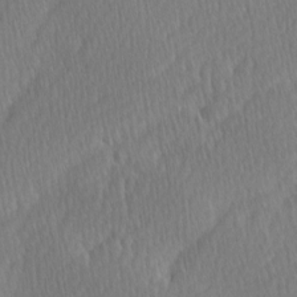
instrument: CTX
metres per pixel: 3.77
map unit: Ave
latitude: -0.6519
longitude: -114.3278
